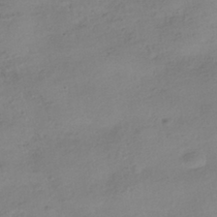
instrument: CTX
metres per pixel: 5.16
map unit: HNhu
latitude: -40.5763
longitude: 97.9367
